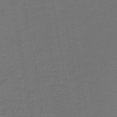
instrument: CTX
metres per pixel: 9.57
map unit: HNb
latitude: -43.7666
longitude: 51.7666
